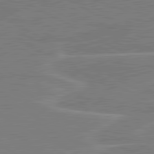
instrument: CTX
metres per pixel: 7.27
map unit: lApd
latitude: 81.0269
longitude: 121.9745
